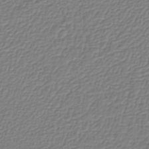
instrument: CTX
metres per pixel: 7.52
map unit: lHb
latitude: -41.4454
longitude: 61.3510
